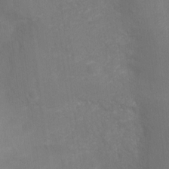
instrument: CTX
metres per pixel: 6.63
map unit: Ht
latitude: -3.7855
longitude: -27.9906
